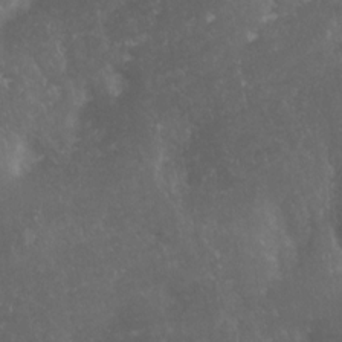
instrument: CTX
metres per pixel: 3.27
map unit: Nhe
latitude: -27.8800
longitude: -109.3103
